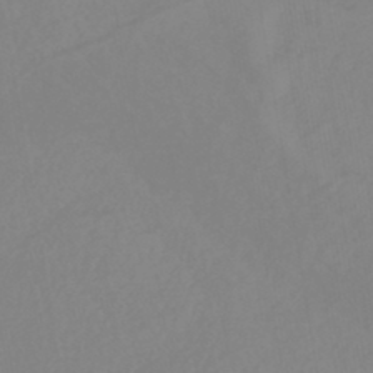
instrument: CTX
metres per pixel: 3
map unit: lHb
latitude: -44.8975
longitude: 55.3699
